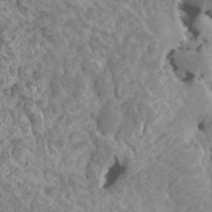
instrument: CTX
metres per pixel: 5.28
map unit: HNhu
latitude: 7.0836
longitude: -1.0458
